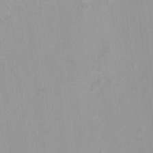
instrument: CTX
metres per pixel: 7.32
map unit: Hto
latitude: -8.2550
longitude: -41.9150
